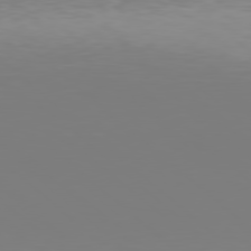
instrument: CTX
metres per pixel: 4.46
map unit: Hpe
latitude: 78.2901
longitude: -134.8758
